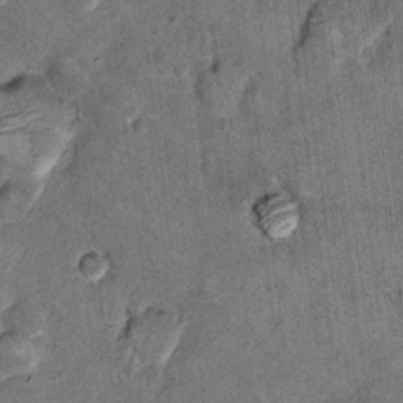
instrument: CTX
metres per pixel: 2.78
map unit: Hto
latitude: 11.0081
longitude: -36.4790
